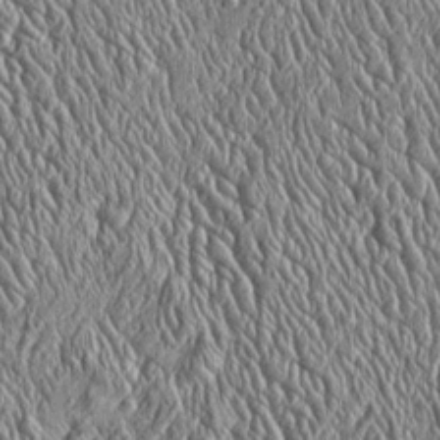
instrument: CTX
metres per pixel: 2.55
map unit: Htu
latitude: -4.1605
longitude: 158.0850
